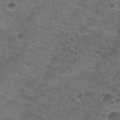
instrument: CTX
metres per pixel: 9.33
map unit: Nhu
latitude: 31.3293
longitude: -53.2348
